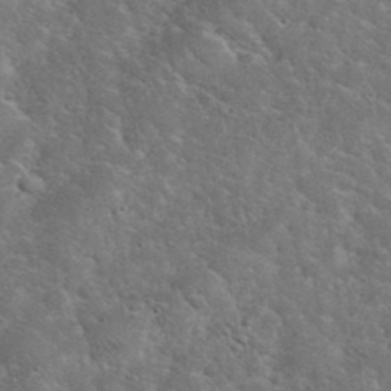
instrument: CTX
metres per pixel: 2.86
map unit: eHh
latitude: 36.0255
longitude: -65.2915
